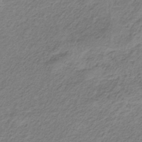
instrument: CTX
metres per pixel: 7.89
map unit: HNb
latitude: -34.9353
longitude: 56.5762
